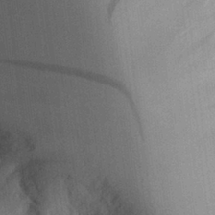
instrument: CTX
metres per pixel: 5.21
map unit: Aa
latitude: 28.4034
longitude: -145.7827
